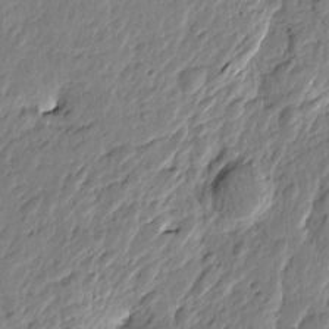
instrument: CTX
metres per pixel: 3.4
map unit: Htu
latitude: -1.8612
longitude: -178.9136
